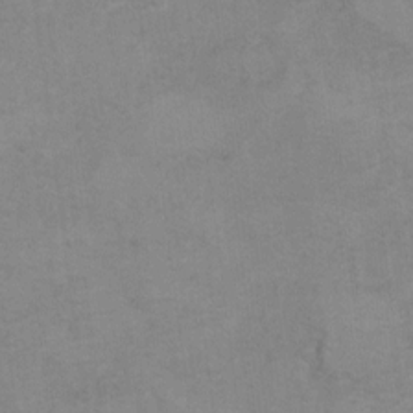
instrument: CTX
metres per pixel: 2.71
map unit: Hto
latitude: 7.1970
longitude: -35.3481
